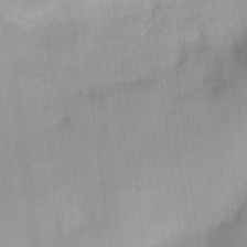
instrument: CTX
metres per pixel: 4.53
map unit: Nhu
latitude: 1.5560
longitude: -16.1199
